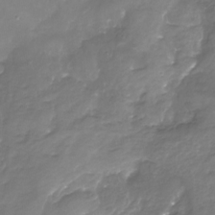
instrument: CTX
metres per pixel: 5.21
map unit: Nhu
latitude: -22.8786
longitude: -57.1592
